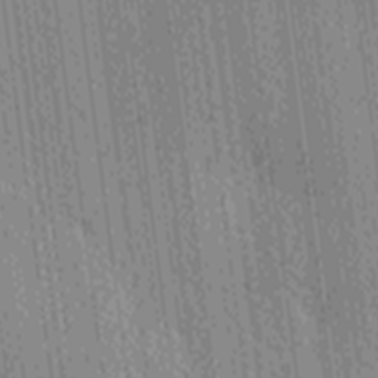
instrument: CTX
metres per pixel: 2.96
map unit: Ave
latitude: -6.9163
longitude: -123.5371
